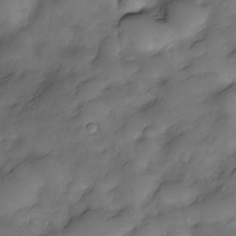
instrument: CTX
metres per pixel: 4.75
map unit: Nve
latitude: -27.4076
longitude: -148.5546
